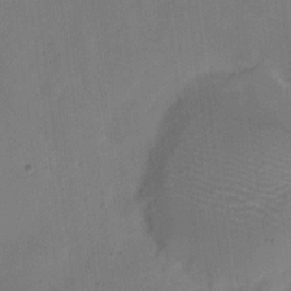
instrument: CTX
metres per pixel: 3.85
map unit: eHh
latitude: 5.9906
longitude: -65.5371
